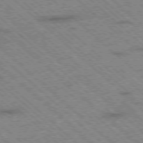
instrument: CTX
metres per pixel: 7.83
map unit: Ap
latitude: -78.3684
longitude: -49.7450
